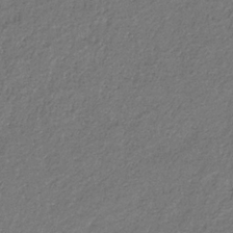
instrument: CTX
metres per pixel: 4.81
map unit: eHb
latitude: -30.3495
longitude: 68.7274
